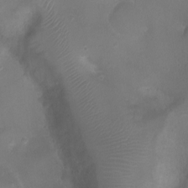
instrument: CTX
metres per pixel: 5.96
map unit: Ht
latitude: -2.8596
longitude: -18.6868
